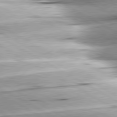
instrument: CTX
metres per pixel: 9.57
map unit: lApd
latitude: 80.3089
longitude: -157.1403
